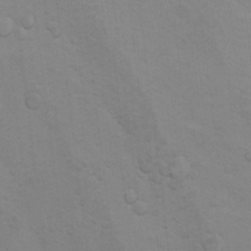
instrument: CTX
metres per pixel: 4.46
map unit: Hto
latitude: 11.4049
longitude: -35.6882
